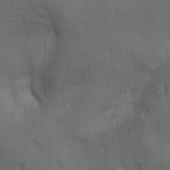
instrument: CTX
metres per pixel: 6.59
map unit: lAa
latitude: 11.9717
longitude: -108.5356
